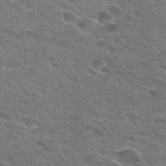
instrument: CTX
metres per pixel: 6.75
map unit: Hto
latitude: 26.4412
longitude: -43.8961
